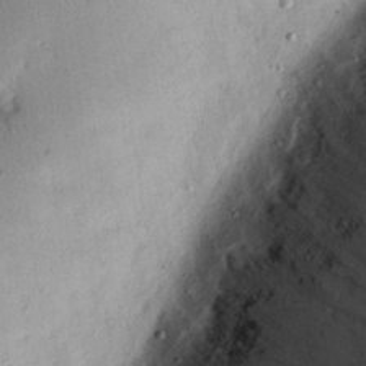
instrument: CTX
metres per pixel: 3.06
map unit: Nhu
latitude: 22.6868
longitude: -75.4049
